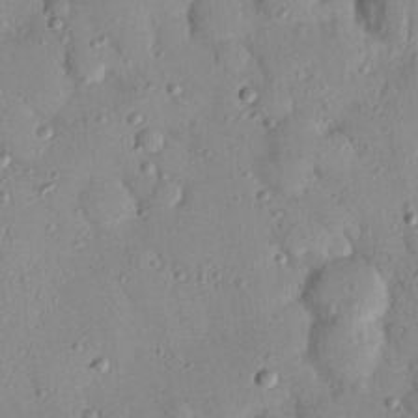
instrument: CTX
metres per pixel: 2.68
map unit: Nhu
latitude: 22.7435
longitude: -75.6883
